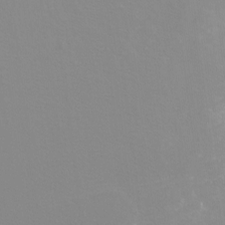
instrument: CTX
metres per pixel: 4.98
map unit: Htu
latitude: -12.2362
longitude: -70.8569
